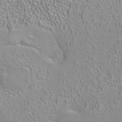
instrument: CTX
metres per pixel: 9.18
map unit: ANa
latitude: 41.2348
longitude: 18.5763
